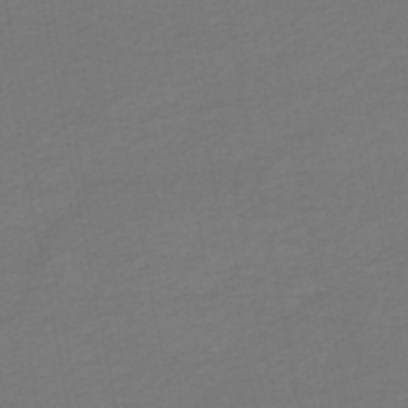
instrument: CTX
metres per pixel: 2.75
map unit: HNhu
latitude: -48.5763
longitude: 100.6518
